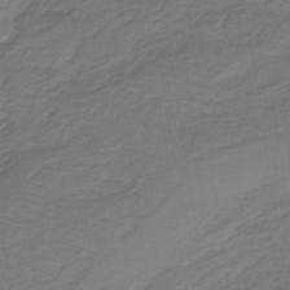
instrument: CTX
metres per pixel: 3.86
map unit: lHb
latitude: -38.7274
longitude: 57.9178
